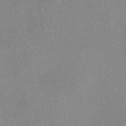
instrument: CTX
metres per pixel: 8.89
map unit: eAb
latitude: 49.3482
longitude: 106.1795
